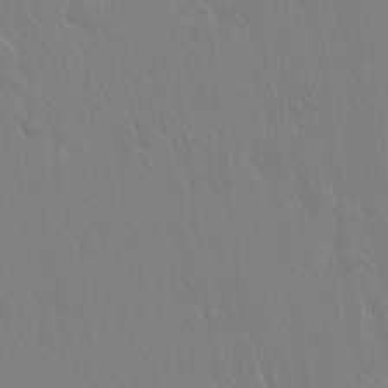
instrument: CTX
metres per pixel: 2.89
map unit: Hto
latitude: 17.5749
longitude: -58.7435
